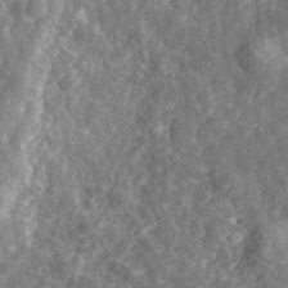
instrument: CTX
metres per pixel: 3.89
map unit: eHh
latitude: 35.3481
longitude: -79.5560
